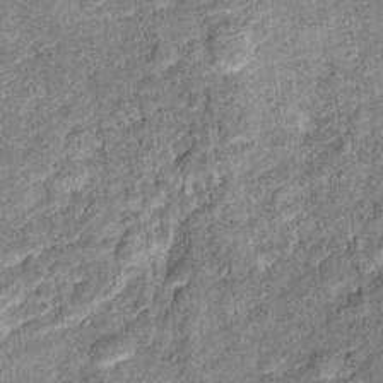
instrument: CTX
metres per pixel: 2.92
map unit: Ht
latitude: 11.1403
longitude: -38.5924
